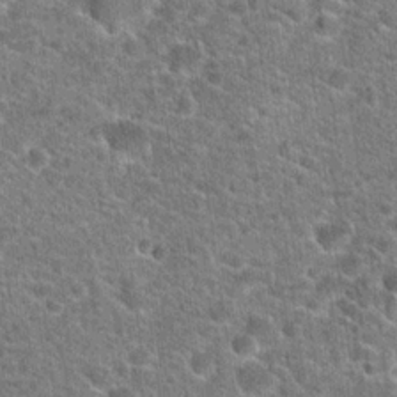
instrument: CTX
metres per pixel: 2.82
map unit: Hto
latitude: 20.9325
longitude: -44.1200
